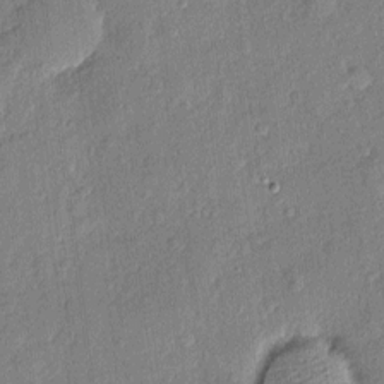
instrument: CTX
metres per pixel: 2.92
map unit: eHh
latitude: 4.3467
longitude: -74.7246
